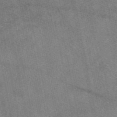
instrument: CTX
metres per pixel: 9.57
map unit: eAb
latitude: 48.1011
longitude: 121.8233
